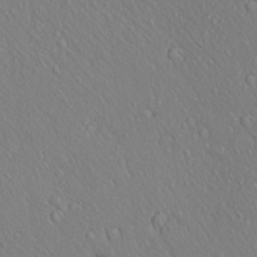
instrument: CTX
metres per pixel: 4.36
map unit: Aa
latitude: 24.1955
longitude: -146.7247
